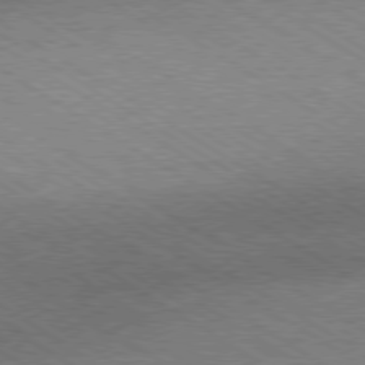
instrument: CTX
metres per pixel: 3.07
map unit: Ap
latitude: -80.0661
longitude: -82.1388
